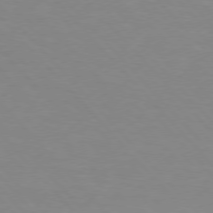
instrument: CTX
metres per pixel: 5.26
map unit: Hpe
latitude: 76.0444
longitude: -155.8772
